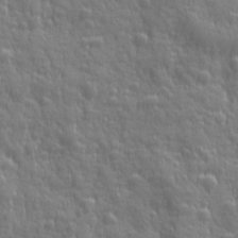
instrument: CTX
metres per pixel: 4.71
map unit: Ave
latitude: 12.5735
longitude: -104.1956
